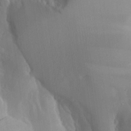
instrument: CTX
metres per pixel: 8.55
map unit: Aa
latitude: 26.7624
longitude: -132.6113
